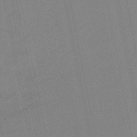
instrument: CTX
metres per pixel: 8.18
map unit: lHb
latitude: -48.8030
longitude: 80.3873
